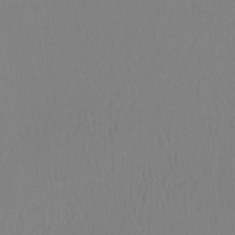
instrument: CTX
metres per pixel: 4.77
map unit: lHb
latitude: -41.6344
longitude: 64.5574
